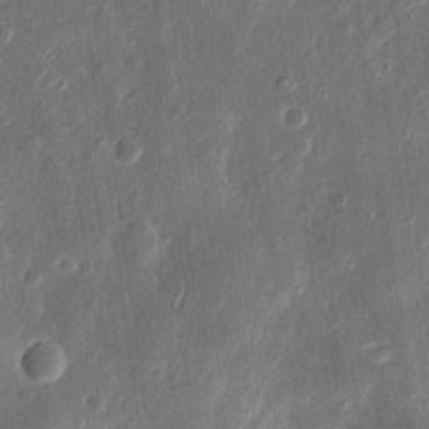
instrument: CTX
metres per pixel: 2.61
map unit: Ht
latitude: 11.2915
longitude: -74.9703
